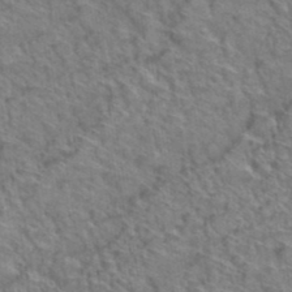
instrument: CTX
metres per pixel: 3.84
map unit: Hto
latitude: 38.3656
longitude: -44.6490
